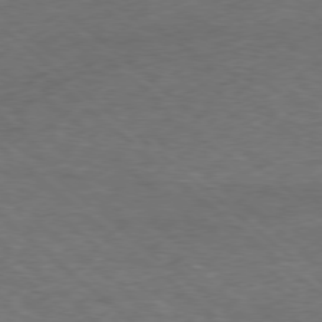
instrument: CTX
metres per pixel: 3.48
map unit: Hpe
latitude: -78.6329
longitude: 17.3132
